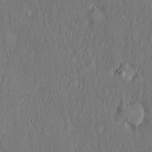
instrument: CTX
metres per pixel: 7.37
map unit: Hto
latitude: 18.1955
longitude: -60.9136
